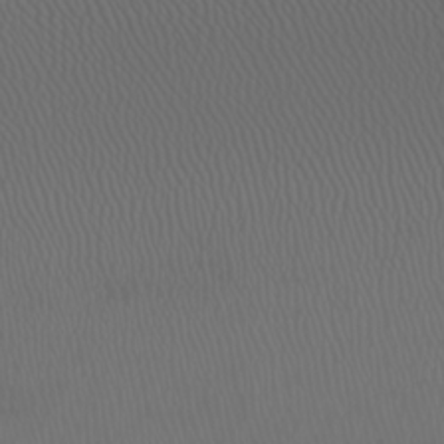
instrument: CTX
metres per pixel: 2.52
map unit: Nhu
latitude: -5.4643
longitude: -90.0255
